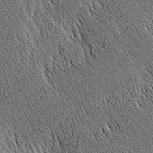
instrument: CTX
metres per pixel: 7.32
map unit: Nhu
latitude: -4.5573
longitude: -150.2333
